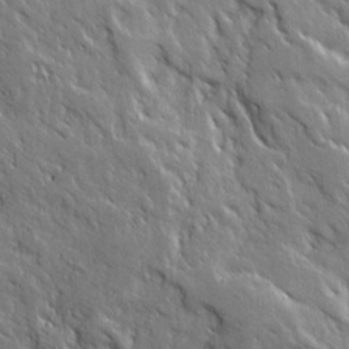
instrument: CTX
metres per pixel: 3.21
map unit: Ave
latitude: 19.2726
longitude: -136.0633
